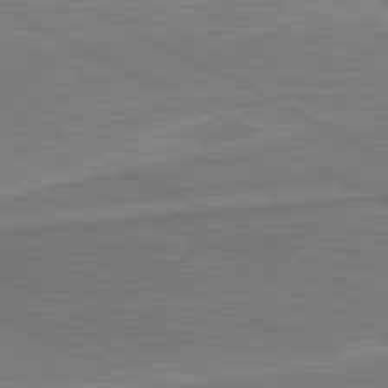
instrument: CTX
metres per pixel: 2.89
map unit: lApd
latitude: 80.7624
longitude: 141.5588
